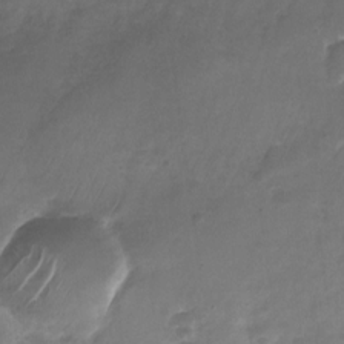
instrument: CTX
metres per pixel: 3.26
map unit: Nhu
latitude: -26.6518
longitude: -70.8002
